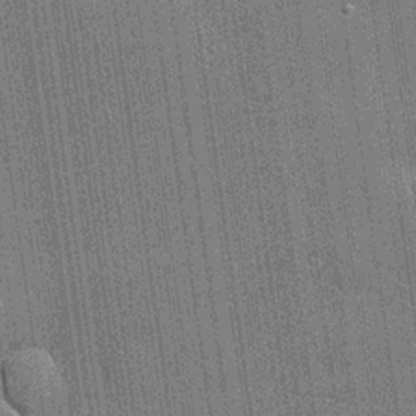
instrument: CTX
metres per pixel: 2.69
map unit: lHvf
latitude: 19.8772
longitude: 142.5384
